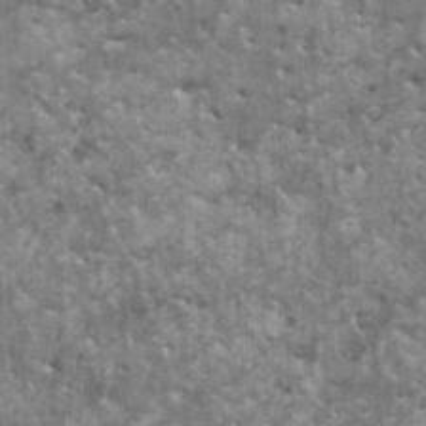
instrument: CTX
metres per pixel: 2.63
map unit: HNhu
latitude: 2.8191
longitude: 4.8408
